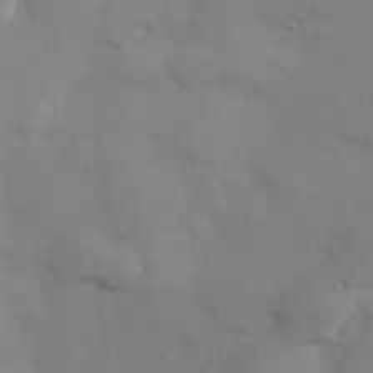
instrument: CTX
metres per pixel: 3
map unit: Hve
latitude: 32.8002
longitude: 150.7085
